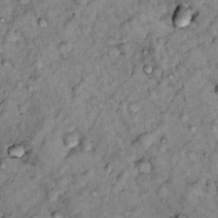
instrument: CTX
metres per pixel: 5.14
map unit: Hto
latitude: 14.1389
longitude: -35.2726
